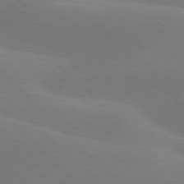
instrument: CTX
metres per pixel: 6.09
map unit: lApd
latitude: 77.7071
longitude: -50.7624
